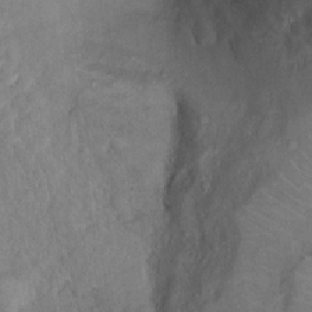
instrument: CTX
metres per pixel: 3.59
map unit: Ht
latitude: 13.8961
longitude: -39.6316
